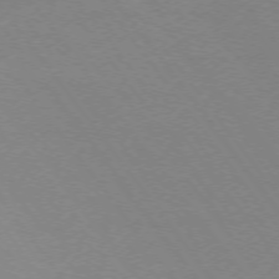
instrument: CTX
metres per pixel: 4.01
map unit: Ap
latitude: -74.9542
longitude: -75.2159
